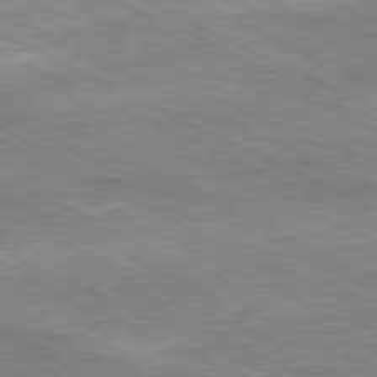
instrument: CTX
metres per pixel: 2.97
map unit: Ap
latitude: -81.0109
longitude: -84.3845
